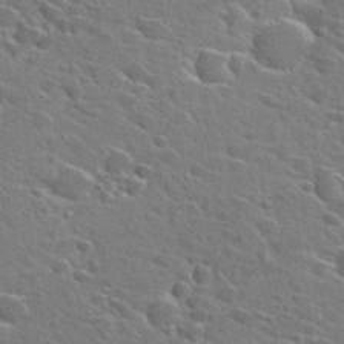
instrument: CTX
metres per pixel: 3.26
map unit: Hto
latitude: 27.2348
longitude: -45.2537
